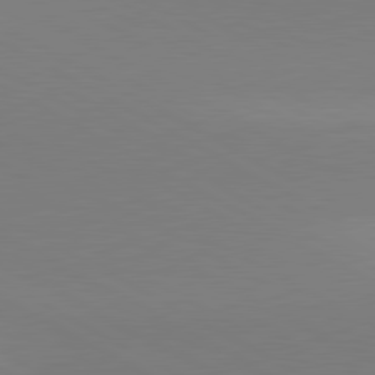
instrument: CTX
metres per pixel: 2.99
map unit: lApd
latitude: 80.5357
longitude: 139.5021
